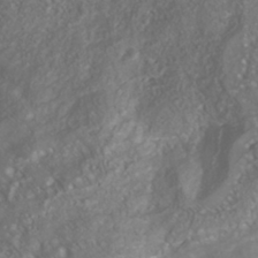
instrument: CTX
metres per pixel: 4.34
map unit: Nhu
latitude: -40.9919
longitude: -83.3859
